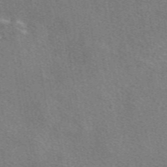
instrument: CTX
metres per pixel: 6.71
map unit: eAb
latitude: 49.1403
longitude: 115.1242
